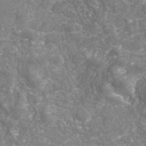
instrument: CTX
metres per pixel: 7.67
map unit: Nhu
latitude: -38.9353
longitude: -85.2159
